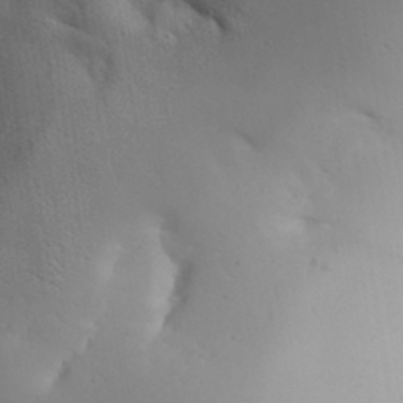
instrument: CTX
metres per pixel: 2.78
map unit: Aa
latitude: 32.4790
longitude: -144.0633
